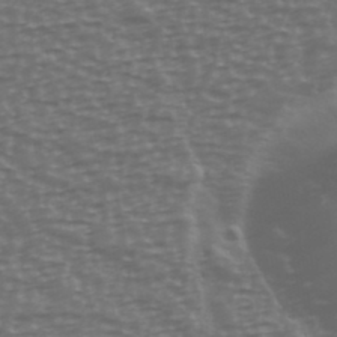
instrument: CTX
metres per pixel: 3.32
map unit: Ave
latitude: 39.0836
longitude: -113.9717
